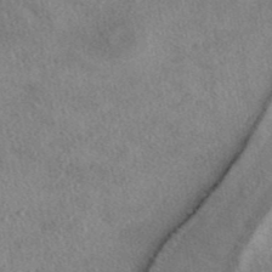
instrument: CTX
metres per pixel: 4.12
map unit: eAb
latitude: 41.1781
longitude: 102.8219
